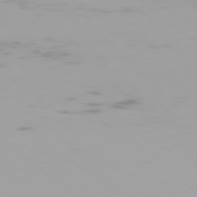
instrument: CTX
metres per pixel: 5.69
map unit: Hpe
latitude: 77.4993
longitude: -137.7261
